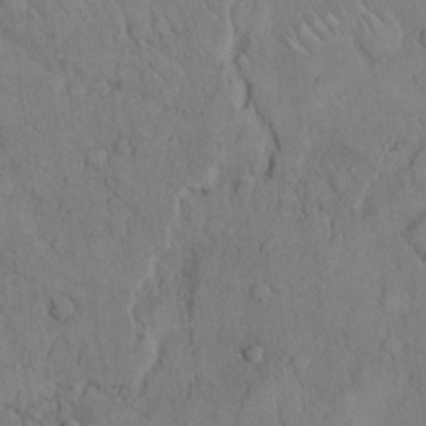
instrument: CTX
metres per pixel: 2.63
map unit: Hto
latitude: 8.0822
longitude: -60.4223
